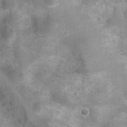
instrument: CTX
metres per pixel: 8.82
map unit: Ht
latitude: 4.7057
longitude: -22.1011
